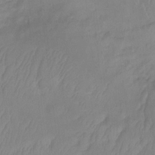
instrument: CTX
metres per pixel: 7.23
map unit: Ht
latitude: -8.7274
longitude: -34.6112
